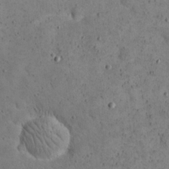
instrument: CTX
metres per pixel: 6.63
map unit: eHh
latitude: 21.5938
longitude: -65.6316
